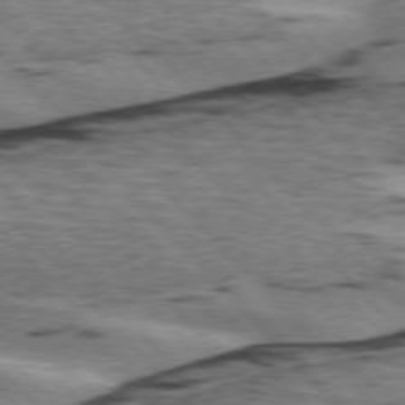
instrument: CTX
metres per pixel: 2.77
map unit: lApd
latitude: 75.6883
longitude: -78.4034
